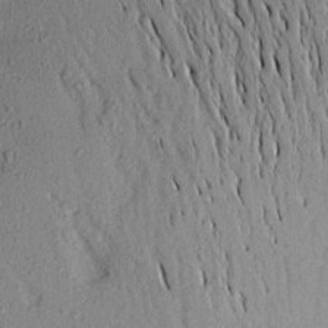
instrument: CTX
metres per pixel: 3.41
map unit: Aa
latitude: 17.0081
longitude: -147.3293
